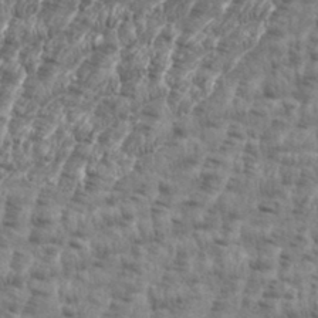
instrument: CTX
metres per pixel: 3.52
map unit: eHh
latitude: 36.0444
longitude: -136.6680
